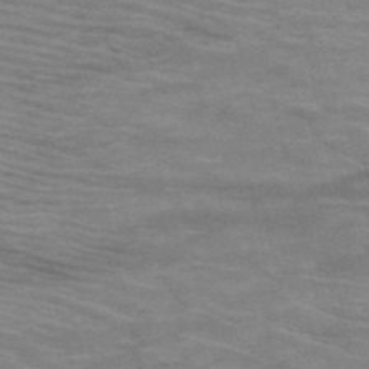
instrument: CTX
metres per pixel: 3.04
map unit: HNb
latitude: -53.2187
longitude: -45.6127
